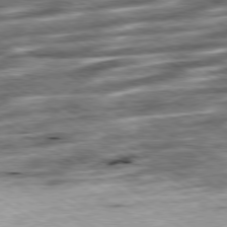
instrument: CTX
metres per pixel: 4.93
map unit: Ap
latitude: -80.0472
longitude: -51.0836
